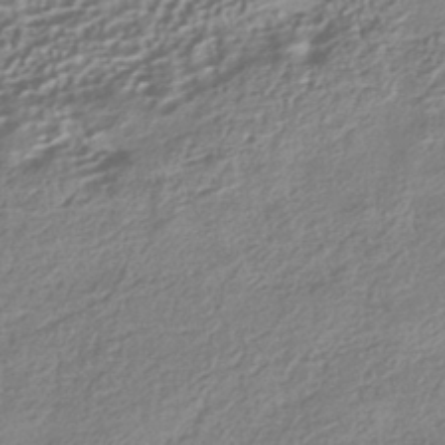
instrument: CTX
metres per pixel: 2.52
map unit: HNhu
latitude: -41.8233
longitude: 99.6722
